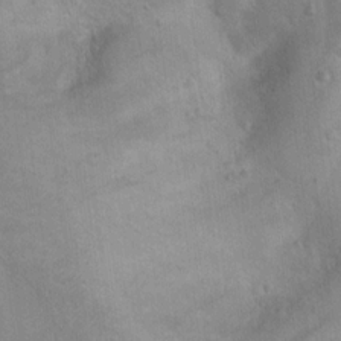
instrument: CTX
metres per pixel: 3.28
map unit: Nhu
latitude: 13.1970
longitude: -27.6883
